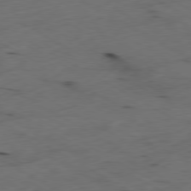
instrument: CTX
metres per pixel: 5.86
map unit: Ap
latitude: -80.2362
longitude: -70.9136
